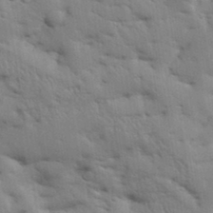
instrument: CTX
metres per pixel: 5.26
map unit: Aa
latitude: 33.8205
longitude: -143.1592
